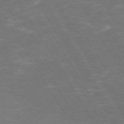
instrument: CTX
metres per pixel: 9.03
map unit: Hpe
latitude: 72.1200
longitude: -124.5734
